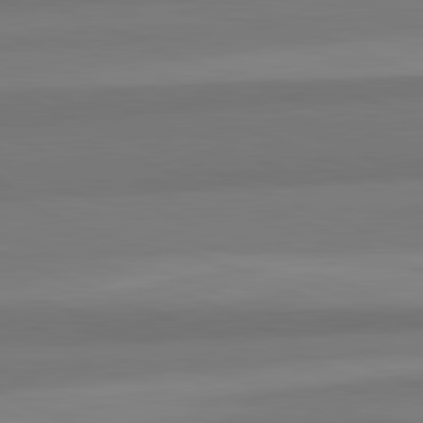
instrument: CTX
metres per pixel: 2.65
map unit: lApd
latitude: 82.3656
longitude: 177.9178
